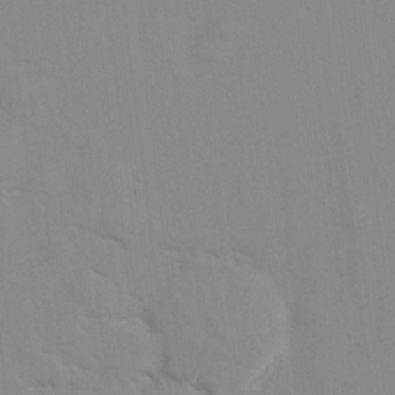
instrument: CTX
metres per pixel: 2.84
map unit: Hto
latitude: 7.8394
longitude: -34.7246
